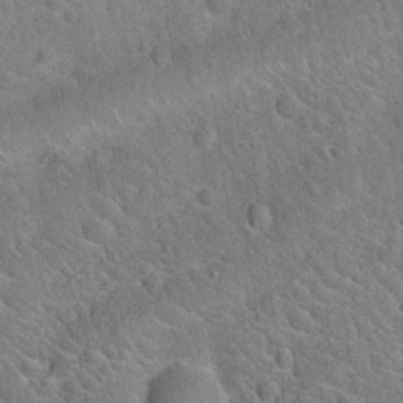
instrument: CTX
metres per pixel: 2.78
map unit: Hto
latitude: 20.4790
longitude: -51.6316
